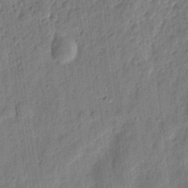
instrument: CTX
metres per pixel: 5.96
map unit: eHh
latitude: 8.0255
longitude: -74.3089
